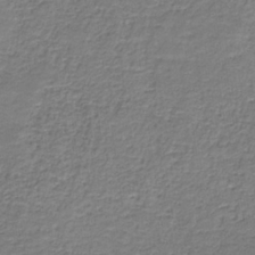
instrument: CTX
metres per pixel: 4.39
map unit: eAb
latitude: -36.2739
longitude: 52.8408
